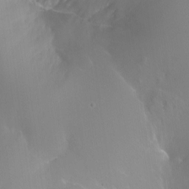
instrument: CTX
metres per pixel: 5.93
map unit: Ht
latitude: -11.2187
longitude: -43.8772
